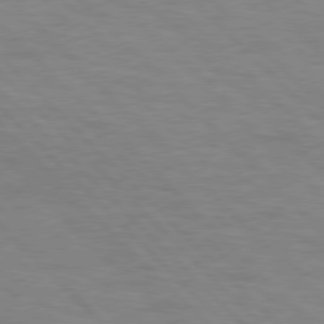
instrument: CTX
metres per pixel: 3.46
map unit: Hpe
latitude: 77.5560
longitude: -154.5357
